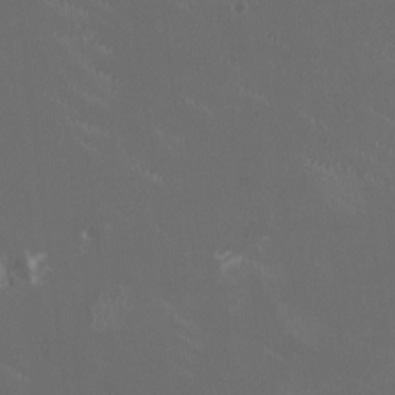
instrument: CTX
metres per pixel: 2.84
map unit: HNhu
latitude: 0.8758
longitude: -2.6868
